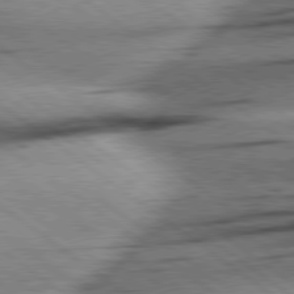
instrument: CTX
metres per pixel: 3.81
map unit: Hpe
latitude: 78.8002
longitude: -154.8758
